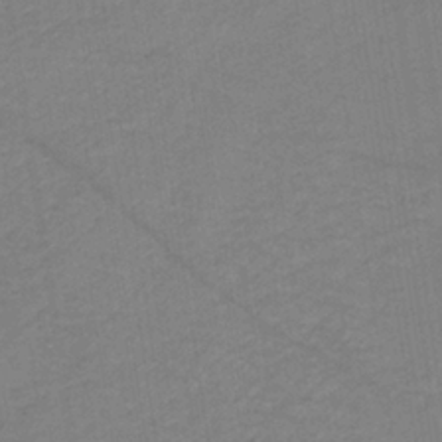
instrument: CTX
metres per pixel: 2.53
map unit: lHb
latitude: -35.2943
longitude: 66.9731
